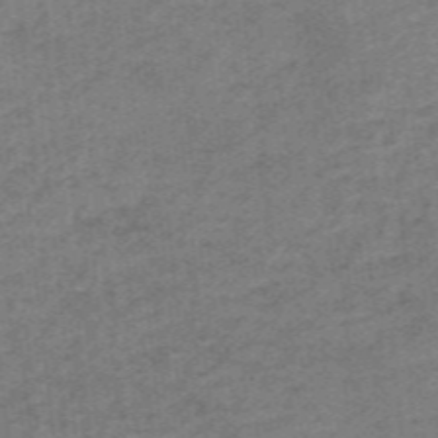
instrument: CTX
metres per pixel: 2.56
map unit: lHb
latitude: -40.8597
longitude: 53.9178
